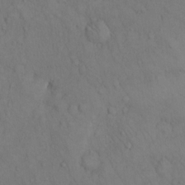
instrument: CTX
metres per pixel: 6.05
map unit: Hto
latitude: 14.1389
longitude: -61.8583
